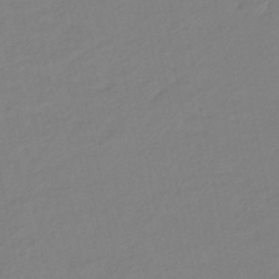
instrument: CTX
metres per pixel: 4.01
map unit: eHb
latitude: -46.5007
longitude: 89.1053
